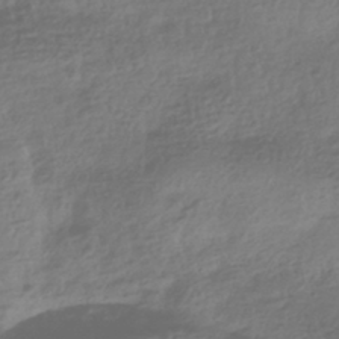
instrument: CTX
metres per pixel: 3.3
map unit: HNhu
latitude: -42.1983
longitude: 97.7100
